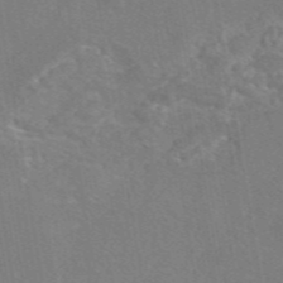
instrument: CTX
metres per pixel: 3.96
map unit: eAb
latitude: 46.3845
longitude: 111.0486
